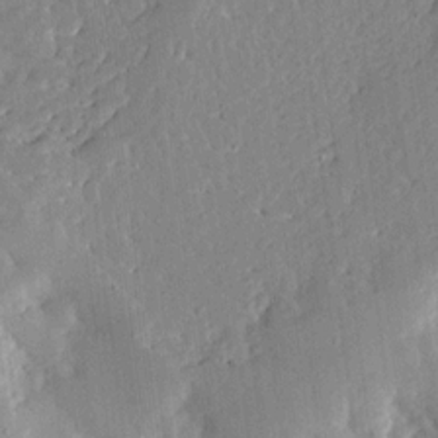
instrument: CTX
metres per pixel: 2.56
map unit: Ave
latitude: 12.6113
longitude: -137.6127
